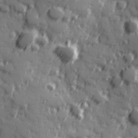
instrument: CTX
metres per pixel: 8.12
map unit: Hve
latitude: 25.8961
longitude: 146.7652
